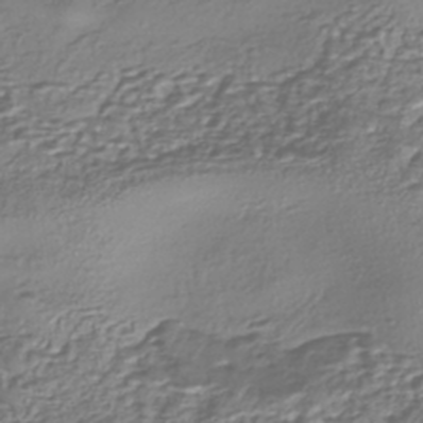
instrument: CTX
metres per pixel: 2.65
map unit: eHh
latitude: -42.8219
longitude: 122.3307
